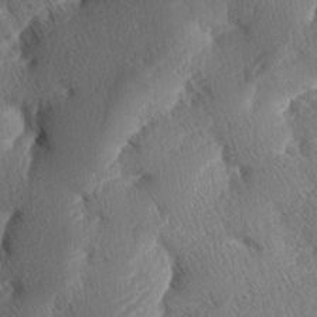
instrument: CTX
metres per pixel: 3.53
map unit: lAa
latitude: -3.6910
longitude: -129.6883
